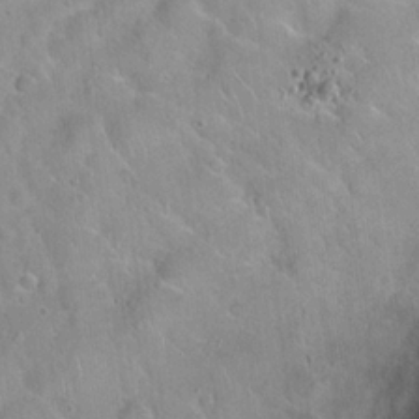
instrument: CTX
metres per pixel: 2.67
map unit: Hto
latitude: 21.4049
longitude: -53.2159
